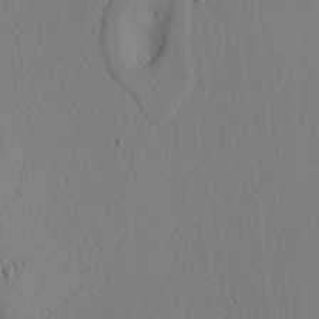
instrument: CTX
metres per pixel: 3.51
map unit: lAvf
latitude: 8.6302
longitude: 165.8423
